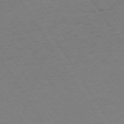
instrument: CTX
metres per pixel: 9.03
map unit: Hpe
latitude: 73.6883
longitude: -140.2144
